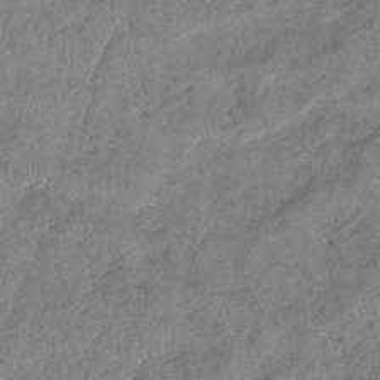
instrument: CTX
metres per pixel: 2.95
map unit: eHb
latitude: -41.1809
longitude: 80.3873
